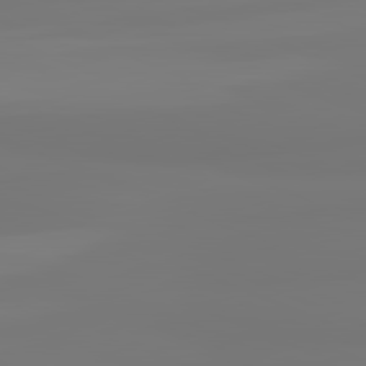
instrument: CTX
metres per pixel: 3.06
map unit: lApd
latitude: 81.6694
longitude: -176.3467
